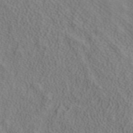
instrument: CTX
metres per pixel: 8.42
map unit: ANa
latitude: 38.7057
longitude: 20.4629
